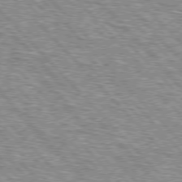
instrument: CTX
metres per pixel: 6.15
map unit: lApd
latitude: 76.2333
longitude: -75.3671
